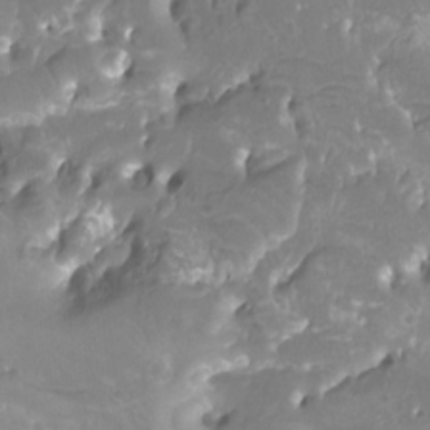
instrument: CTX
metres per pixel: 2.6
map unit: Htu
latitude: -12.3684
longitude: -72.0444
